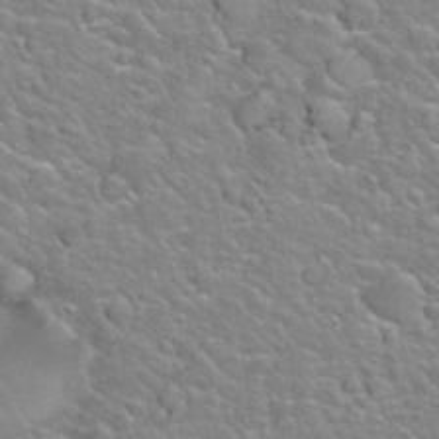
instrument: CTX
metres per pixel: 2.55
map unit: Nhu
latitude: 28.0255
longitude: -53.1781
